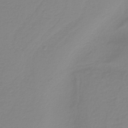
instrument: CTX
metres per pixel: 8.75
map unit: HNb
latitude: -37.2753
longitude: 54.1039
